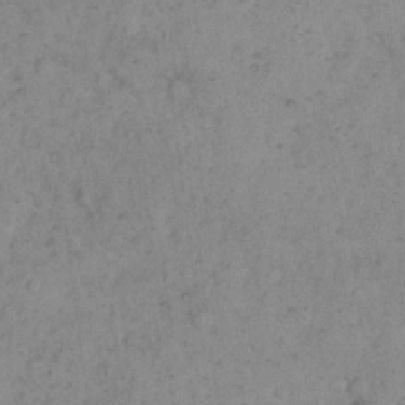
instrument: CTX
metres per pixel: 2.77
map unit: eHh
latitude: 16.4223
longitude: -63.7828
